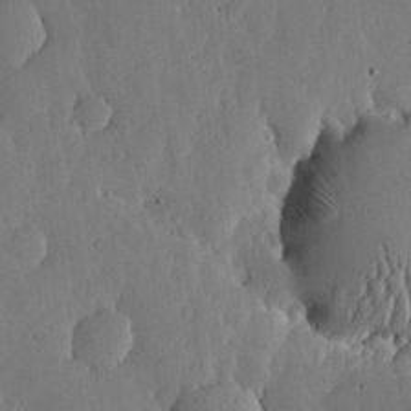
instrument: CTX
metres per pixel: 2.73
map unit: lHvf
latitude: 17.4804
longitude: -114.4601
